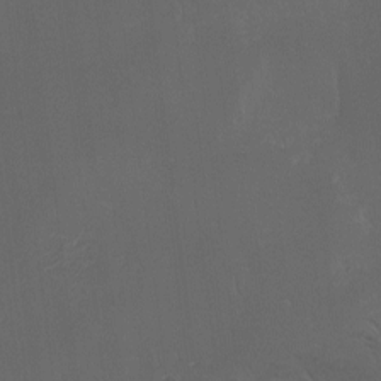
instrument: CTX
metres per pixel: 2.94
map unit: Ave
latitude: -7.1431
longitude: -122.0255
